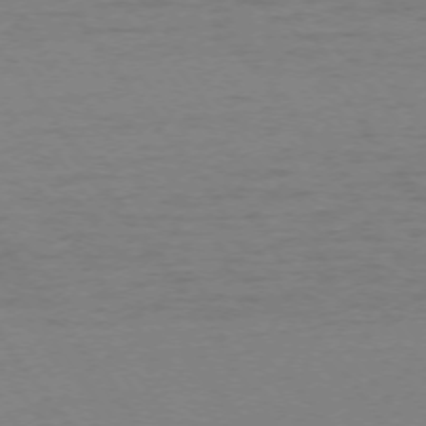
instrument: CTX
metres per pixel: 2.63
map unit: Ap
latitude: -74.4440
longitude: -79.4994
